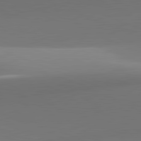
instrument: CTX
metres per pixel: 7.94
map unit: lApd
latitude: 81.9717
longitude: 141.4643
